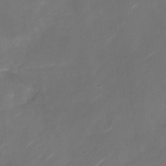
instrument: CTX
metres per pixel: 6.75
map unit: Nhu
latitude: -28.8030
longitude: -74.2712
